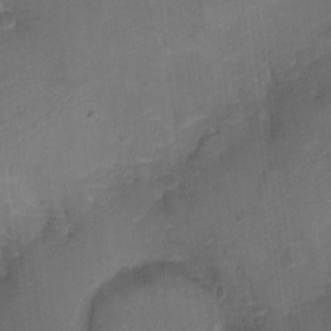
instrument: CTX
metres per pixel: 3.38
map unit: Aa
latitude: -8.3495
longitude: -71.8961
